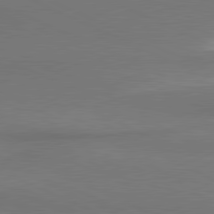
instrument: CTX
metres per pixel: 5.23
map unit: lApd
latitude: 81.2348
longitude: 163.6722
